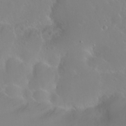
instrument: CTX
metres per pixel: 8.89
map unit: Nhu
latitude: 25.6693
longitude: -58.6113
